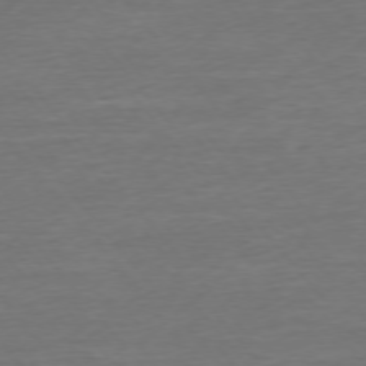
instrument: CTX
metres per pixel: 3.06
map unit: Ap
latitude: -75.5399
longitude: -93.5938
